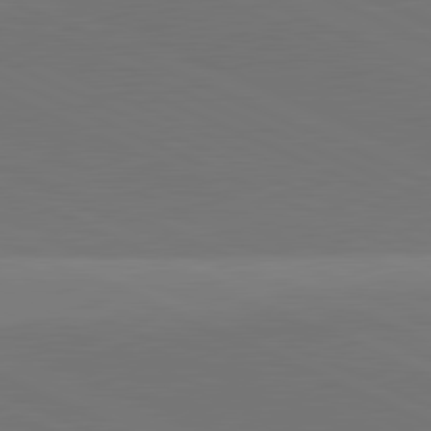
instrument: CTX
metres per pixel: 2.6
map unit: lApd
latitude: 81.7827
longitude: 145.1620
